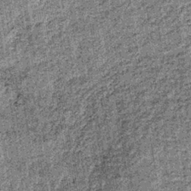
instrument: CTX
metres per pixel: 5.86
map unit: lHb
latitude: -36.9541
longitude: 64.6519
